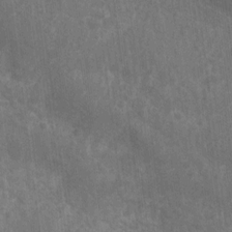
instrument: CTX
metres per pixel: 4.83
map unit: Nhu
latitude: 6.3656
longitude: -19.2159
